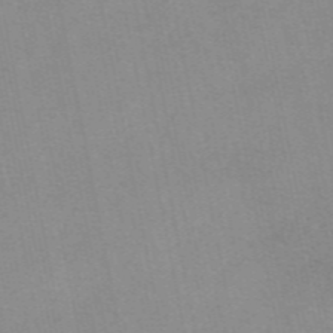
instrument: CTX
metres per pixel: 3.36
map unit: eAb
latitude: 48.8569
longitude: 103.5588
